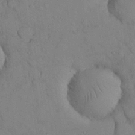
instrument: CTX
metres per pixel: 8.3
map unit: Nhu
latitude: 28.3278
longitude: -70.4979
